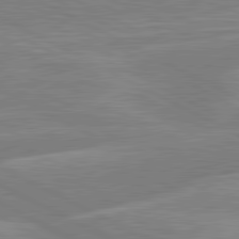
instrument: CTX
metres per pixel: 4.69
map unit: lApd
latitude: 81.1970
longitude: -168.5546
